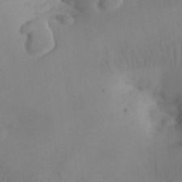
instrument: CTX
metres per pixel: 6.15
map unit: eHh
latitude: 25.8961
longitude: -66.8946
